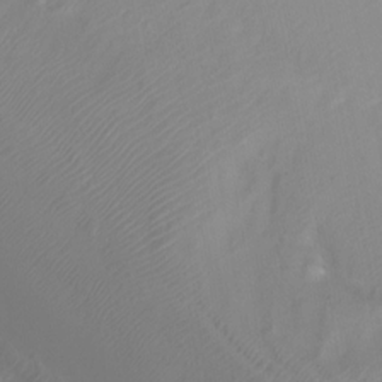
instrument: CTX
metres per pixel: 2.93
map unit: Nhu
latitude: -7.6722
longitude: -75.8583
